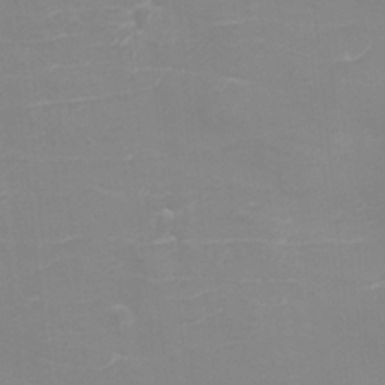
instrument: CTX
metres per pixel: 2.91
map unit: eHh
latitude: -4.1228
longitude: -75.5182
